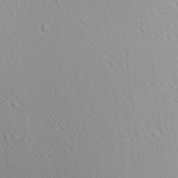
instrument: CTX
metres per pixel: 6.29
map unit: Aa
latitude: 12.4412
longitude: -143.0459
